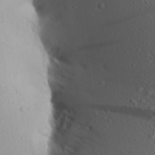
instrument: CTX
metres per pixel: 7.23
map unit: Aa
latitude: 17.7072
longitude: -148.0255
